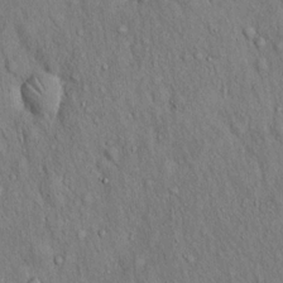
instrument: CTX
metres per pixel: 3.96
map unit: Hto
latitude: 16.3845
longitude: -58.8569
